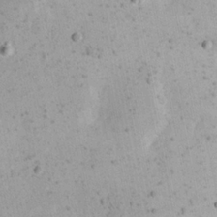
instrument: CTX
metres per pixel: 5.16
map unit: eHh
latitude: 21.7261
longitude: -68.2145
